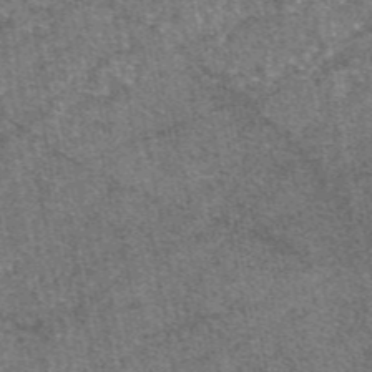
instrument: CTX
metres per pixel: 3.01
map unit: eAb
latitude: 47.5938
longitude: 107.3321
